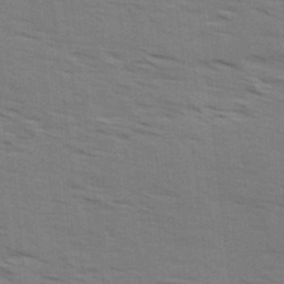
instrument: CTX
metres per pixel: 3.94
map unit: Ave
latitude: 14.4601
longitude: -102.7624
